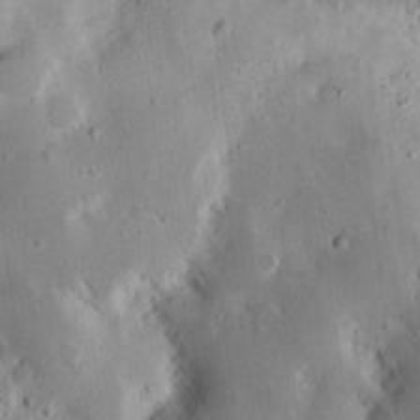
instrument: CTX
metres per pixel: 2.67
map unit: Nhu
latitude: 17.2159
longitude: -74.7246
